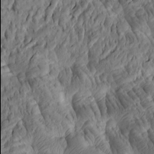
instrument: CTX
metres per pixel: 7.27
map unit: Htu
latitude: -5.8800
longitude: 178.0094
